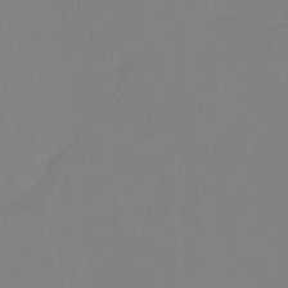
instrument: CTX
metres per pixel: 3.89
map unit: Ht
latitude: -15.1809
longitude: -49.7828
